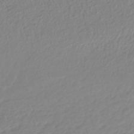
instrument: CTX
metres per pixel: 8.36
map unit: lHb
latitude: -41.3321
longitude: 67.3699
